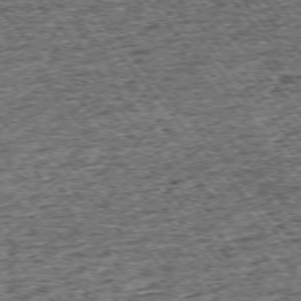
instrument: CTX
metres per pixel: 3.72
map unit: Ap
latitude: -75.4266
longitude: -91.2348
